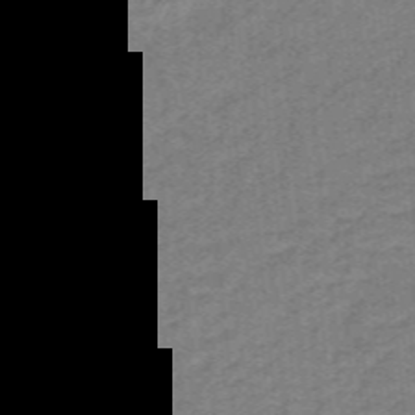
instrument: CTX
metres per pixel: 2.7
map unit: lHb
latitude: -40.6140
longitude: 53.8800
